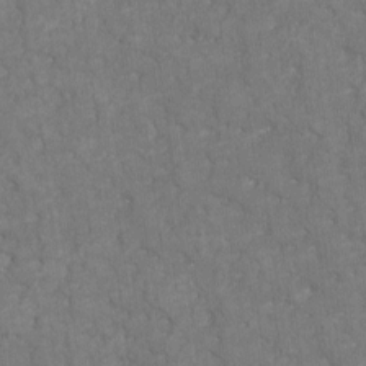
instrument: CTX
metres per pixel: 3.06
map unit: HNhu
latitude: -20.9163
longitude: 85.7477
